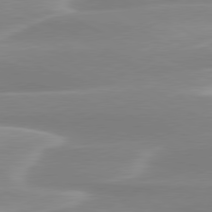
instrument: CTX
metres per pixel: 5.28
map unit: lApd
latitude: 79.7639
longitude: -115.7638
